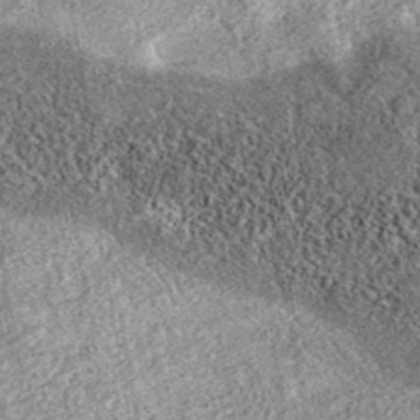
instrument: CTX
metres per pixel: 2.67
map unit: eAb
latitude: 37.5371
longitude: 106.7841
